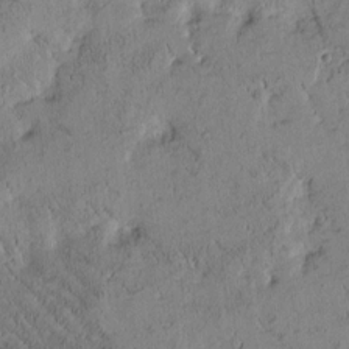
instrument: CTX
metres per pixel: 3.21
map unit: Htu
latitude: -1.4644
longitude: 175.8422
